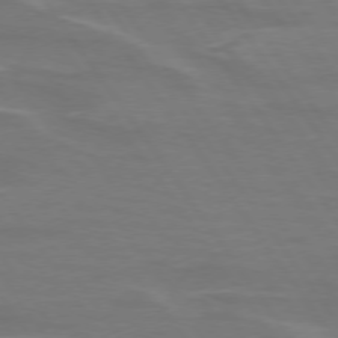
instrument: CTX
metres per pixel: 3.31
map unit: lApd
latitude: 74.6302
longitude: -61.8583
